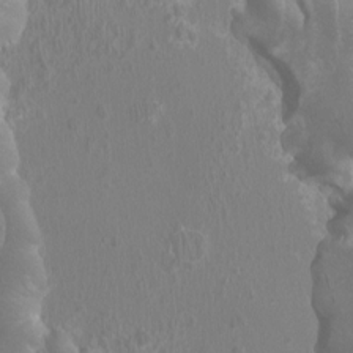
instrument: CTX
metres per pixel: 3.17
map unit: Ht
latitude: -1.6911
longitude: -18.1389
